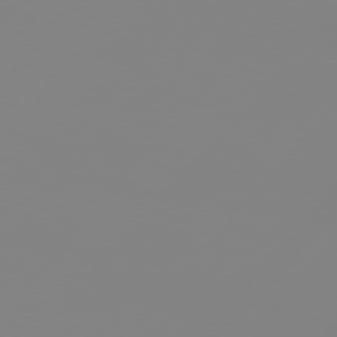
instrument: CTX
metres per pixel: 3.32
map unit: Hpe
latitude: 77.0647
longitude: -139.9906
